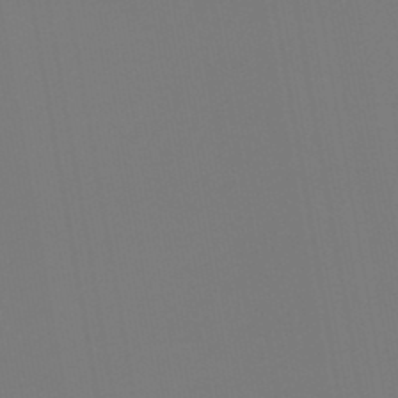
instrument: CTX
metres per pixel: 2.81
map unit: lHb
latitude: -46.5573
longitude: 71.2187
